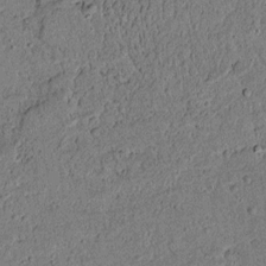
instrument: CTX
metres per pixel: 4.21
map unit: lAvf
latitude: 5.2915
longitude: 168.1416
